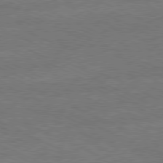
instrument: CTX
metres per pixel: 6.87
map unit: Ap
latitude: -81.0676
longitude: -84.9514
